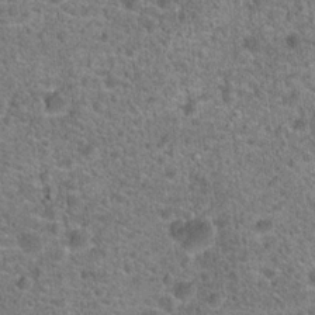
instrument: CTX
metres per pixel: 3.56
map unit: Hto
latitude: 19.9339
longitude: -42.7435
